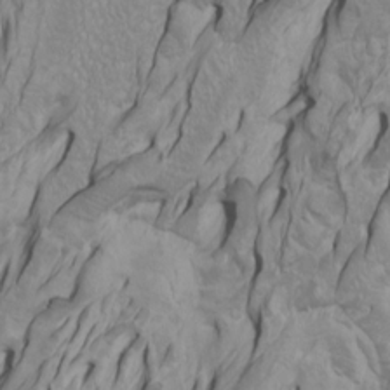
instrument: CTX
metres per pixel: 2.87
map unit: Htu
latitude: -4.7085
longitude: -88.1389
